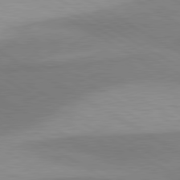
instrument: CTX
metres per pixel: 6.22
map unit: lApd
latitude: 80.3089
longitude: -179.2159
